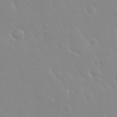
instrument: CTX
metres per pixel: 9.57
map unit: Nhu
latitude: 30.2901
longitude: -56.6112
